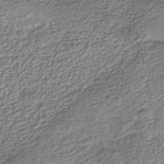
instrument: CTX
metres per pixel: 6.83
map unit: Nhe
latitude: -40.6140
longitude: -100.8569
